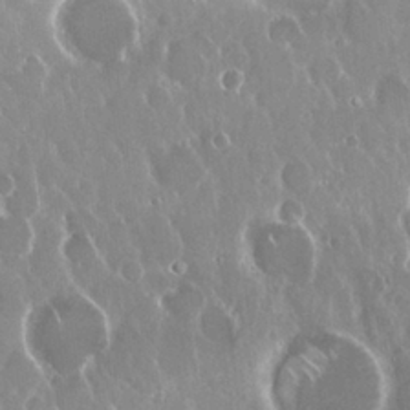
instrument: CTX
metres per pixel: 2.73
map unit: Nhu
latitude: 24.8002
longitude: -60.9891
